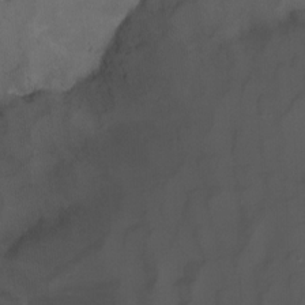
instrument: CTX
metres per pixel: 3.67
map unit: Nhu
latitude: -15.3132
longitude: -56.3467
